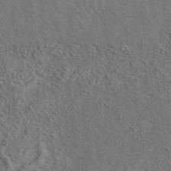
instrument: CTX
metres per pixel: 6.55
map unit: eAb
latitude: 43.4993
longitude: 110.3495
